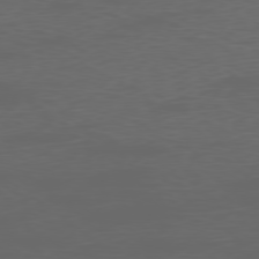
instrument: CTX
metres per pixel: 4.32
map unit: Ap
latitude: -77.7478
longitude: -75.4426
